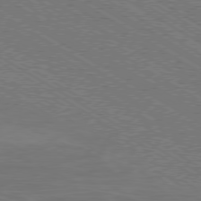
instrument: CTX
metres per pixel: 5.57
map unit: Ap
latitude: -79.3131
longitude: -78.6680
